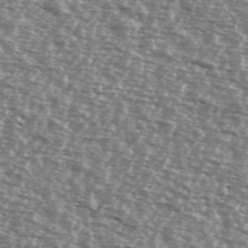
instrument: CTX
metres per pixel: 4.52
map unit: Ave
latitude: 38.7813
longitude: -112.2522
